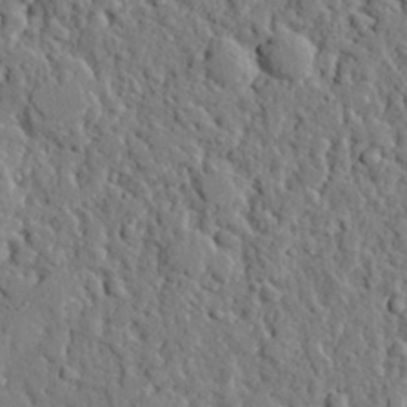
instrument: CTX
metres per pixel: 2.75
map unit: eHh
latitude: 26.7057
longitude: -78.8758
